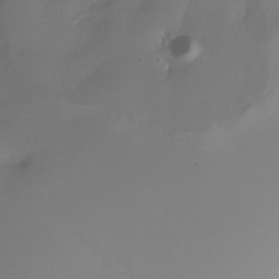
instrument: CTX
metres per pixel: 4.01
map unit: Nhu
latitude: -27.8044
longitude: -79.1781
